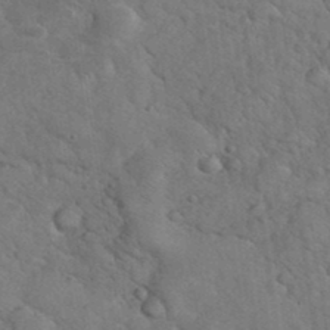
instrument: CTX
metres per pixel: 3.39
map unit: eHh
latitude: 37.1026
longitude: -66.8758
